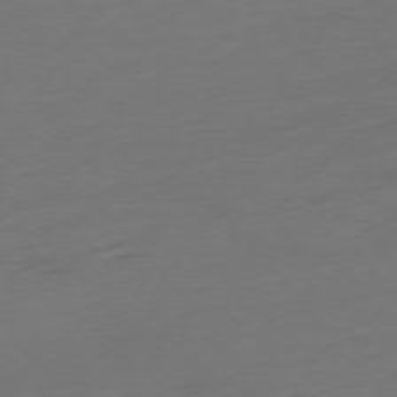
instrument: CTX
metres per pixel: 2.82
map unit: Ap
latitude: -75.9556
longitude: -71.2348
